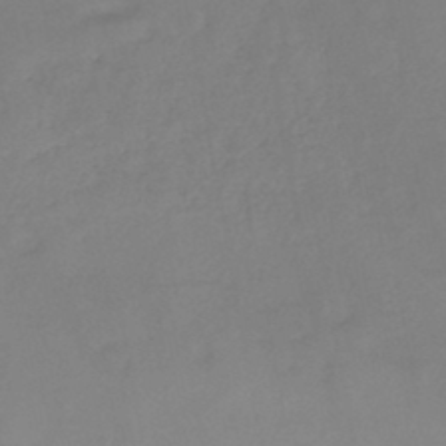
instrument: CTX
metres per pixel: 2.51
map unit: HNb
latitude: -45.8045
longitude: -35.5938
